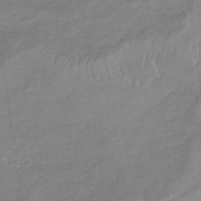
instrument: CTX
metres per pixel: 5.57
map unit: lHb
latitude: -34.4440
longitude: 69.1431
